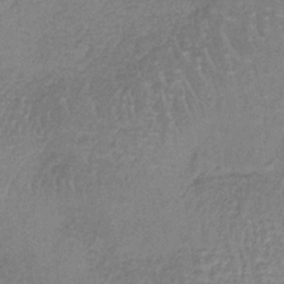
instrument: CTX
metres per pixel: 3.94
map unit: lHb
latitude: -38.8219
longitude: 61.3132
